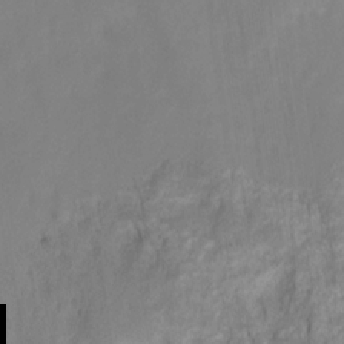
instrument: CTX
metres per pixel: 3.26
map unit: HNhu
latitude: -27.7477
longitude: 73.6533
